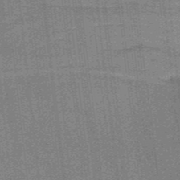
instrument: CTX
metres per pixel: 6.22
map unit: lHb
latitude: -38.2551
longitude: 57.6911
